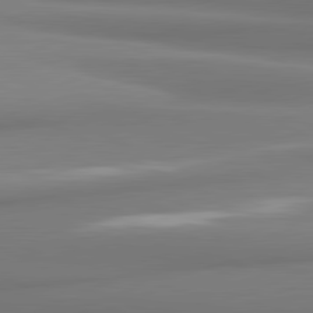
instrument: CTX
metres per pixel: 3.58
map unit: lApd
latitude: 81.4804
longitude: 176.3873
